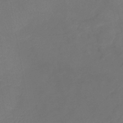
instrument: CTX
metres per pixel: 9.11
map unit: eHb
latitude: -39.6911
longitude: 76.7652
